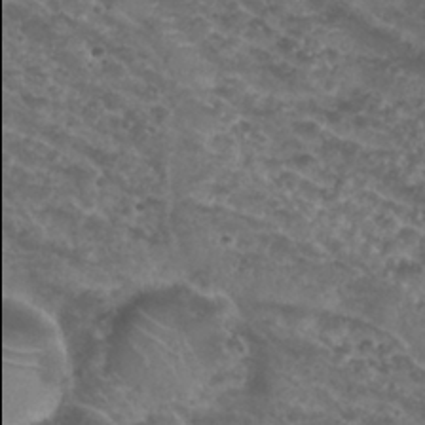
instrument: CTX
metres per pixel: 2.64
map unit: Nhu
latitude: 29.7449
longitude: -49.9906
